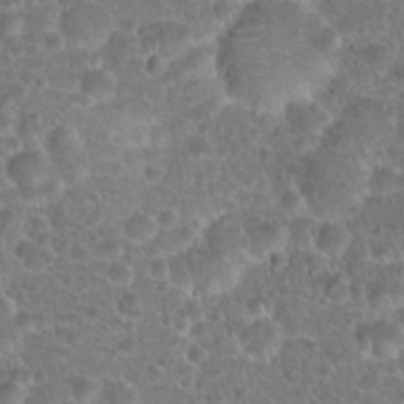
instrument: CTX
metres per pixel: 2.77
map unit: Hto
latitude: 18.9891
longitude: -40.9513
